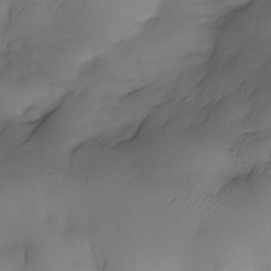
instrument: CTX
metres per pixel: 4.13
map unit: Nhe
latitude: -33.8234
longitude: -142.7057
